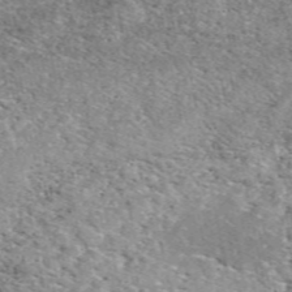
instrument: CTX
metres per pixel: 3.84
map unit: eAb
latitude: 50.1011
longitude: 108.6141
